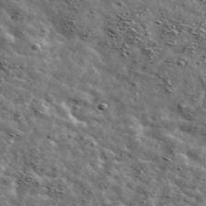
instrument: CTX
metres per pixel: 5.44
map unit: Ave
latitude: 42.6302
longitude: -107.3671
